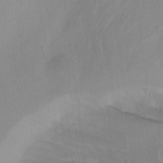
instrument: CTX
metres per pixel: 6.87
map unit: Ht
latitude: -10.5763
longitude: -27.6694
